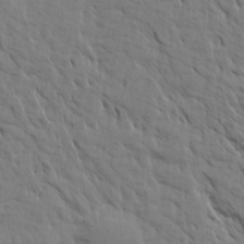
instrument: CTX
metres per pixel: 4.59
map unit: Aa
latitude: 15.4805
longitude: -142.4790
